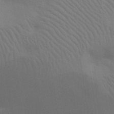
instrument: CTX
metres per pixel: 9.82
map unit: eHh
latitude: 30.6491
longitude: -70.1389
